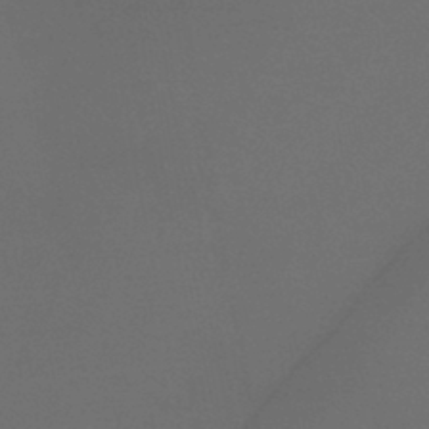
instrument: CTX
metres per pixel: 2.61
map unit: lHb
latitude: -41.5021
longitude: 77.3888
